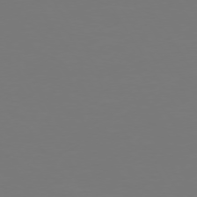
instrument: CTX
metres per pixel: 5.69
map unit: Hpe
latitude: 73.0648
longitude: -122.4979
